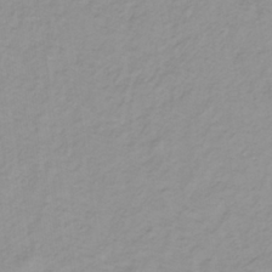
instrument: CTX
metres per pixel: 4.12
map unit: lHb
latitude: -31.8233
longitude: 64.8219
